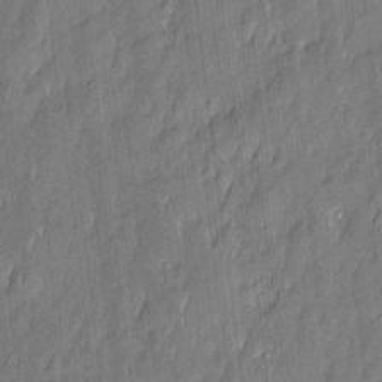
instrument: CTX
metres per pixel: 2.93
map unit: Htu
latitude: -6.1794
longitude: 175.1998
